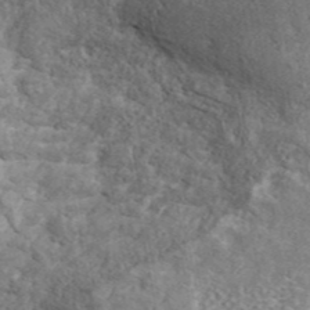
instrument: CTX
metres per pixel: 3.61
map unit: ANa
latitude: 44.3845
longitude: 45.4454
